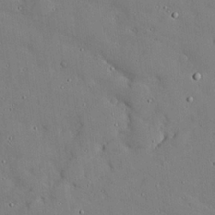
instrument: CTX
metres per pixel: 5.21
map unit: lAvf
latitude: 24.1388
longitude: -110.8947
